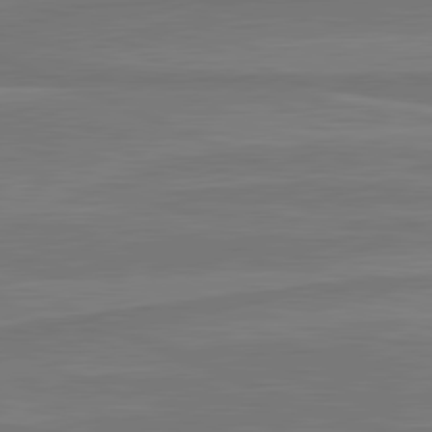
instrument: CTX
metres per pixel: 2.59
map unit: lApd
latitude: 81.7072
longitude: 168.9163
